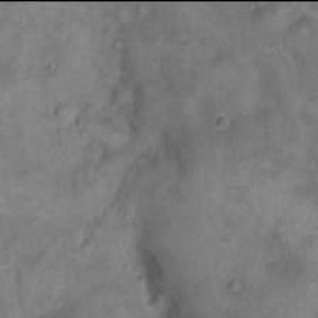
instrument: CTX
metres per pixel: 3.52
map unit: eHh
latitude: 17.9906
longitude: -62.3656
